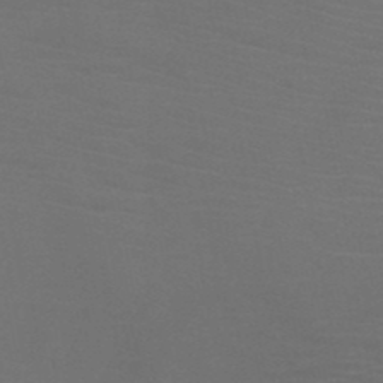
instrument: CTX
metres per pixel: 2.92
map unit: HNb
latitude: -50.5952
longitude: -44.3089
